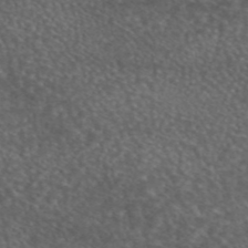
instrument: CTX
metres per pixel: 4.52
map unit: eAb
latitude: 45.6127
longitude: 114.5196
